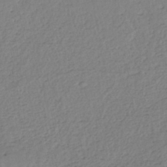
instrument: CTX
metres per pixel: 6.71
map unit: eHh
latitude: -45.2943
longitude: -28.4979
